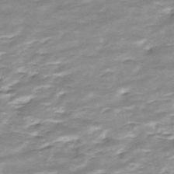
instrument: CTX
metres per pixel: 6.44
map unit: ANa
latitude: -44.5763
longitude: 104.9730
